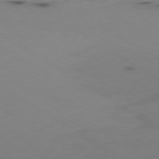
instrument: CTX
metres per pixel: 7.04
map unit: Ap
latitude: -80.4062
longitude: -62.1956
